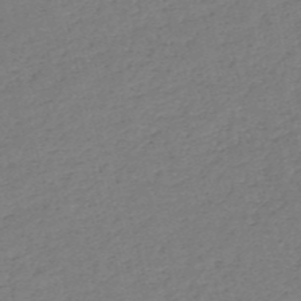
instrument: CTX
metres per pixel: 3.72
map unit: HNb
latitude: -54.0850
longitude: -39.6505
